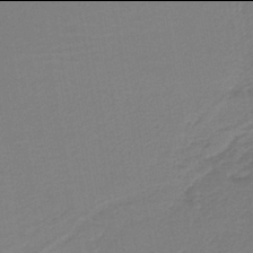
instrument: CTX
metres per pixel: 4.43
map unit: HNb
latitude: -42.0094
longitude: 51.2376
